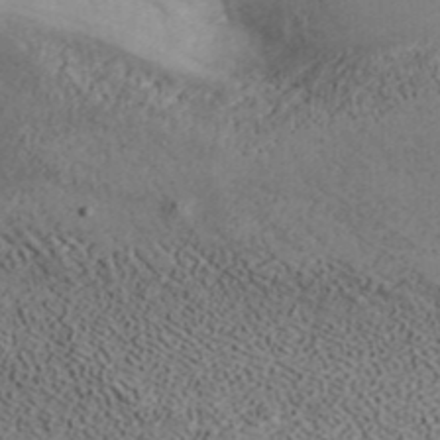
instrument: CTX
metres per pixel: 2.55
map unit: ANa
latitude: 39.3482
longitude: 19.4076
